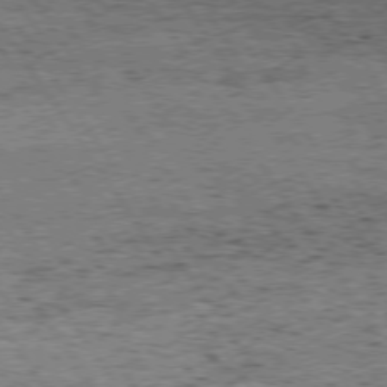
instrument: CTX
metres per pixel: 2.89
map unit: Hpe
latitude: 74.4979
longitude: -151.3481
